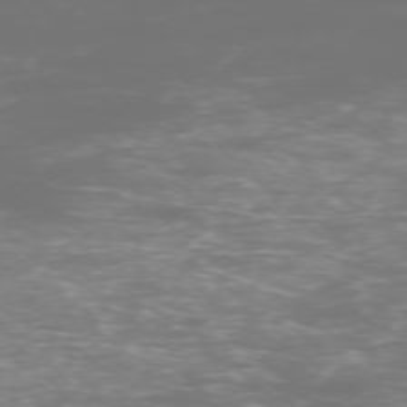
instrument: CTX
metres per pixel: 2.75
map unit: Ap
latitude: -75.3132
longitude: -76.0822
